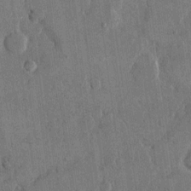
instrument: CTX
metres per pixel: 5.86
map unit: eHh
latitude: 14.7058
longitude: -68.2145
